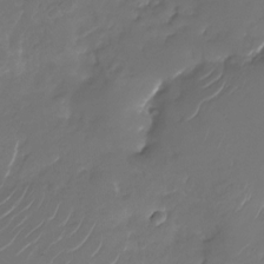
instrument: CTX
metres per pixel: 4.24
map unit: Nhu
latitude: -28.1039
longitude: -67.7449
